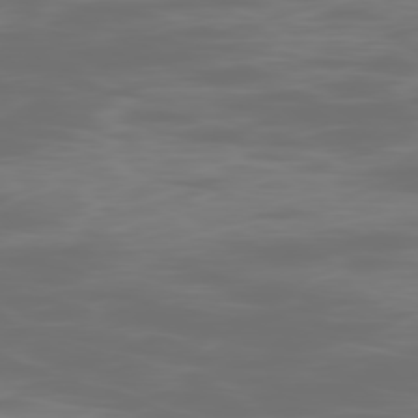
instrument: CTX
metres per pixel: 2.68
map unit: Ap
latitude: -78.8975
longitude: -70.0255
